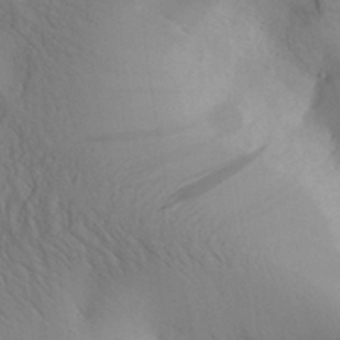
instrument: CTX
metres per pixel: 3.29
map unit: Aa
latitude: 30.1389
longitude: -143.8206
